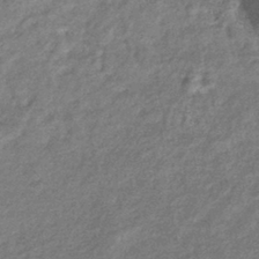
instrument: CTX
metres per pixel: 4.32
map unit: eHb
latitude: -39.9178
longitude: 81.5588
